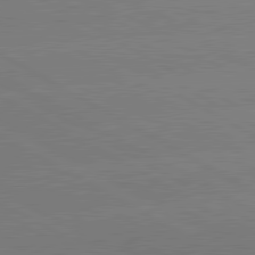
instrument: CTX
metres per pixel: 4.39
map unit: lApd
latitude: 80.8947
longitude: -152.5735
